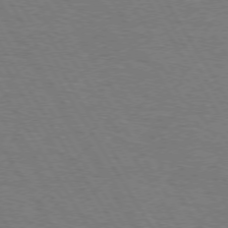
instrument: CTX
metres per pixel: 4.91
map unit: Hpe
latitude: 72.9892
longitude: -123.6127
